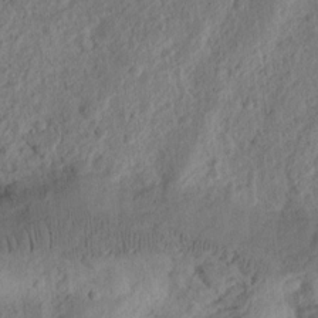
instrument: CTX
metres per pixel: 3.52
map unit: Ht
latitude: 12.1956
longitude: -74.9892
